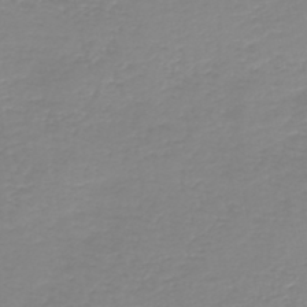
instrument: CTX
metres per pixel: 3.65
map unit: HNb
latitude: -44.6707
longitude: 54.0283
